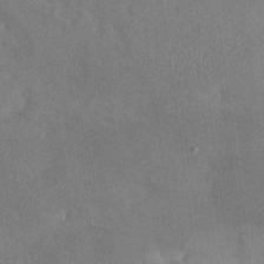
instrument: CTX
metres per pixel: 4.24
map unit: Nhu
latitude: -28.1039
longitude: -58.2334
